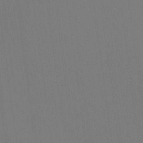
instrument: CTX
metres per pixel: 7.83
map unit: Hve
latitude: 18.5168
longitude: 150.0283
